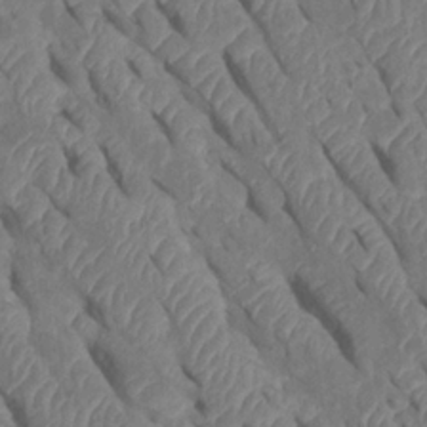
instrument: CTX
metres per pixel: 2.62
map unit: Htu
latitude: 1.0836
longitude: 147.4643
